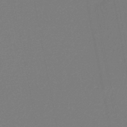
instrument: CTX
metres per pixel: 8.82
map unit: HNb
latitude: -46.8030
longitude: -39.4993
